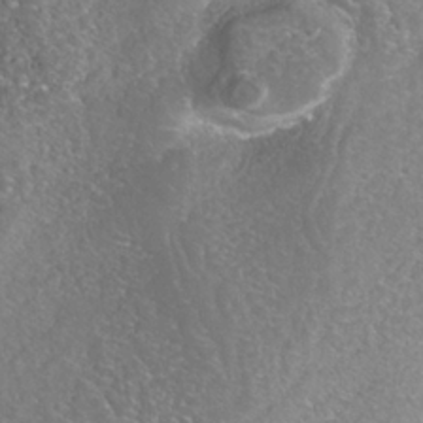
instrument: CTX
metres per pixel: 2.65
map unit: HNhu
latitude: -35.9745
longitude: 33.0298
